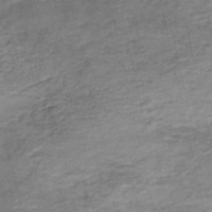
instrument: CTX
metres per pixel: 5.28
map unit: Nhe
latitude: -48.1228
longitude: -171.4993
